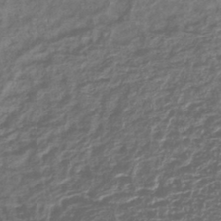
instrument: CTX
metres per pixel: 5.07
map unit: lHb
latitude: -40.4440
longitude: 74.0283
